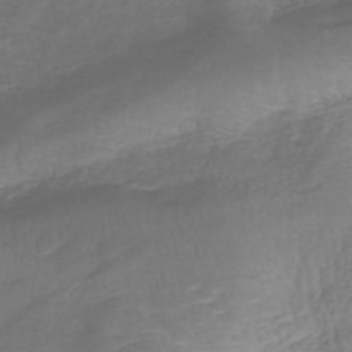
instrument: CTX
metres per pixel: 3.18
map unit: lHb
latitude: -41.5966
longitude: 79.1998
